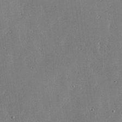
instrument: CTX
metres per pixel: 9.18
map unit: Ave
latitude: 17.6694
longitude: -139.5182
